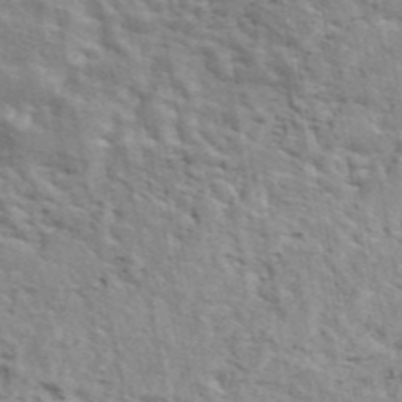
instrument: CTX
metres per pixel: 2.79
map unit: eAb
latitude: 44.3656
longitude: 113.4643
